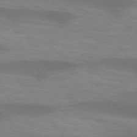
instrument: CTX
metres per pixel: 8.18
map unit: lApd
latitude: 74.0822
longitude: -54.5168
